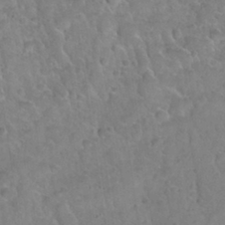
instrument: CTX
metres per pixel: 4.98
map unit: Nhu
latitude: 31.1592
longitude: -52.1767
